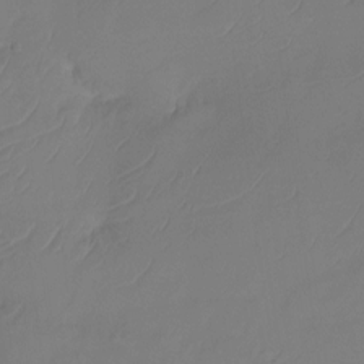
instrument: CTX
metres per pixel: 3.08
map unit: Ht
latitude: -14.6519
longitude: -49.5749
